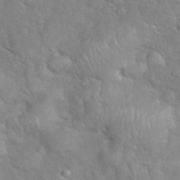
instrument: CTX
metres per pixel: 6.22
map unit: eHh
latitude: 38.8569
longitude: -57.6882
